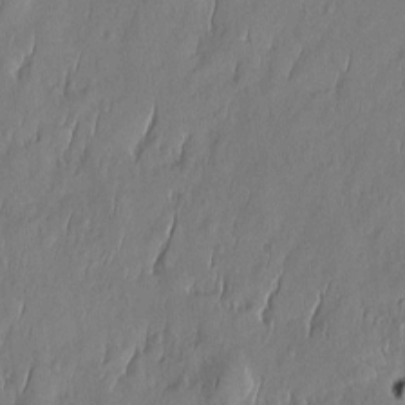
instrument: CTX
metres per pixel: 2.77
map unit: Htu
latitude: -5.8611
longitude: 175.0675
